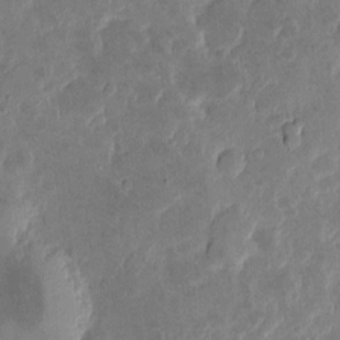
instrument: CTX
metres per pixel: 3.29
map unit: eHh
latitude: 4.3089
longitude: -71.4426
